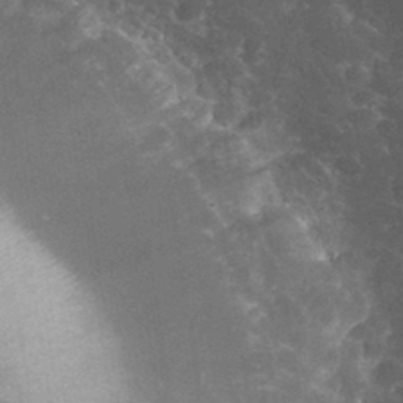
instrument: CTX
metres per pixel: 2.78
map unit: eHh
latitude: 34.1577
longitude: -63.6505
